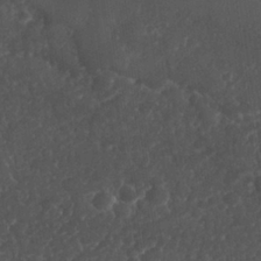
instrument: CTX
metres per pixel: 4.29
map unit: Nhu
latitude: 26.6113
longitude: -65.3482
